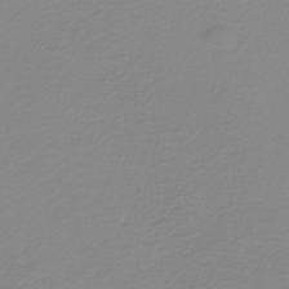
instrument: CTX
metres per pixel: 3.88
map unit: lHb
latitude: -36.8974
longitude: 61.9367
